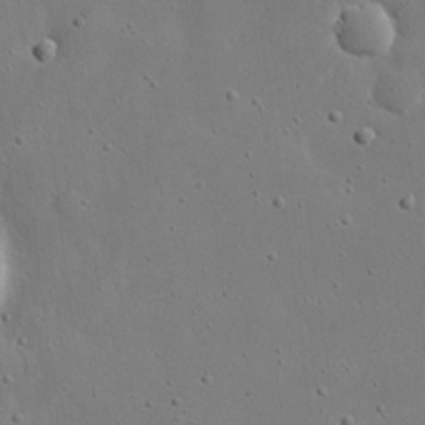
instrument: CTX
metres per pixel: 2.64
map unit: eHh
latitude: 18.7624
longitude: -71.6127
